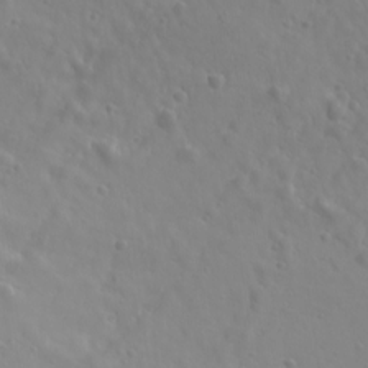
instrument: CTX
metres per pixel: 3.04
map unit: Ave
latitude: 17.9339
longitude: -133.4615
